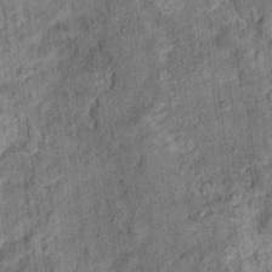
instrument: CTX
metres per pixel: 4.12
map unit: Ht
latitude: 9.7639
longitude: -38.0255
